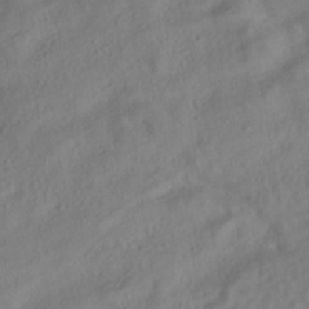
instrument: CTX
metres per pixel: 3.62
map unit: HNhu
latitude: -39.2754
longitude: 102.2928
